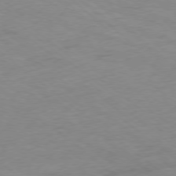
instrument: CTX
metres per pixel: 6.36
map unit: Ap
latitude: -78.4251
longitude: -68.8380
